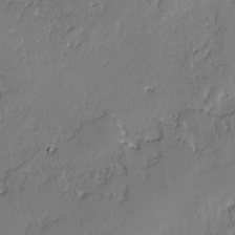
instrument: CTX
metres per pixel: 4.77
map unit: lAvf
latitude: -2.6140
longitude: -107.2159
